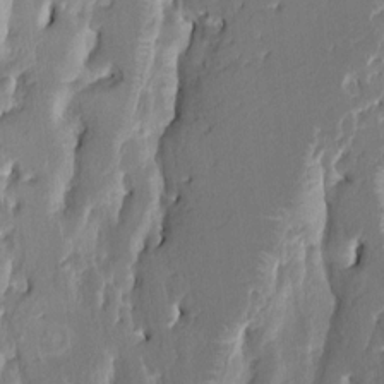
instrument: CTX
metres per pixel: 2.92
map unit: HNhu
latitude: 5.9528
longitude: -6.2522
